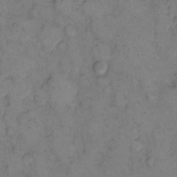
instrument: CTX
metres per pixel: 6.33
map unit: eHh
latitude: 9.6505
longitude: -62.5546
